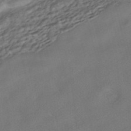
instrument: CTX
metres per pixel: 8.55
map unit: HNhu
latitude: -41.0864
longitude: 103.0675
